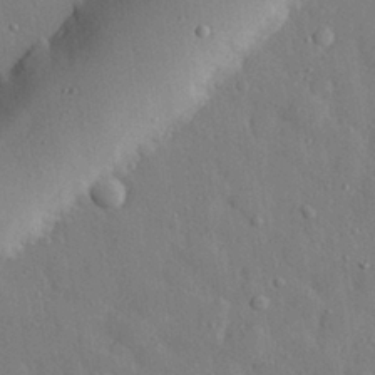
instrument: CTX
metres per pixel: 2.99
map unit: eHh
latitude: 28.4034
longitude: -78.8947
